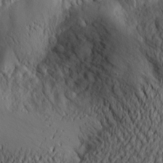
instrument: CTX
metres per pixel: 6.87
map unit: Aa
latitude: 20.6113
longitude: -143.7072
